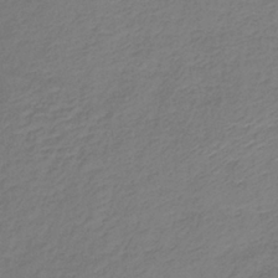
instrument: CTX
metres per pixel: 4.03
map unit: lHb
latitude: -36.0661
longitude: 71.7100
